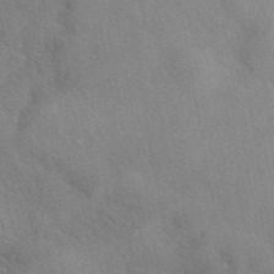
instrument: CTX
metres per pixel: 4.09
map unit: eAb
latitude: 40.6301
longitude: 108.2361
